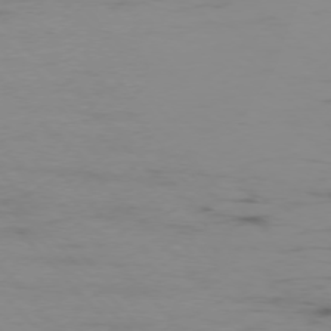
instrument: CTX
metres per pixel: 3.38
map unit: Ap
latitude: -76.9164
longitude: -82.9324
